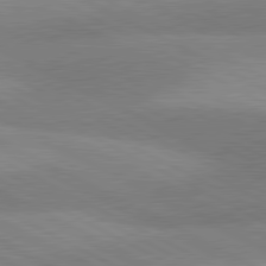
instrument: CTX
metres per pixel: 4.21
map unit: lApd
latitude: 80.8002
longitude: 124.4440
